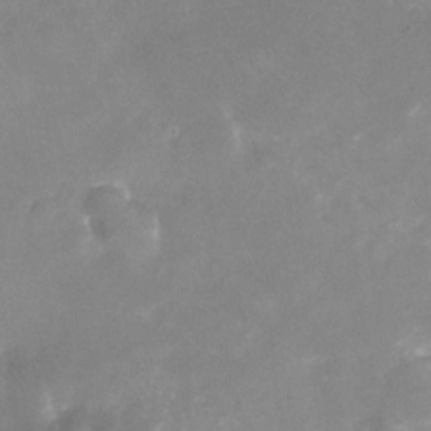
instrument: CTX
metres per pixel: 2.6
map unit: Nhu
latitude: -24.8408
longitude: -70.1767
